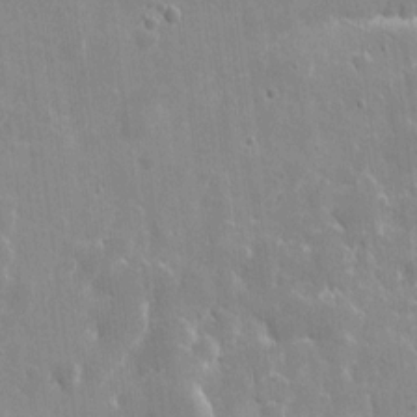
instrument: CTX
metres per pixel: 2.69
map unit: eHh
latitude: 9.5182
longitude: -69.9150
